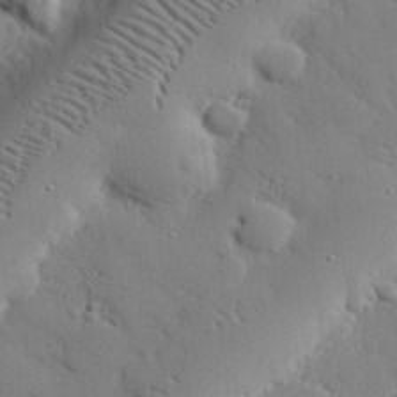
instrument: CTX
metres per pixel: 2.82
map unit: eHh
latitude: 28.2144
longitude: -81.3859
